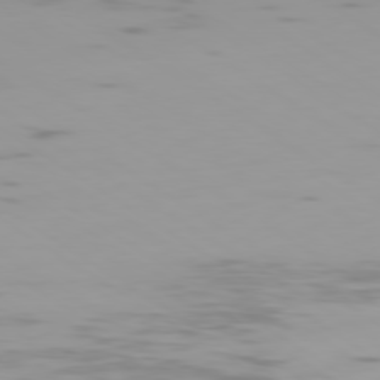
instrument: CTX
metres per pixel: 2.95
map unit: Ap
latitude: -79.6910
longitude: -102.7624
